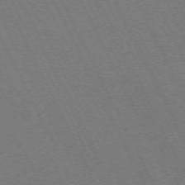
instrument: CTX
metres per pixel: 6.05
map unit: Hpe
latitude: -71.8989
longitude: 13.1242
